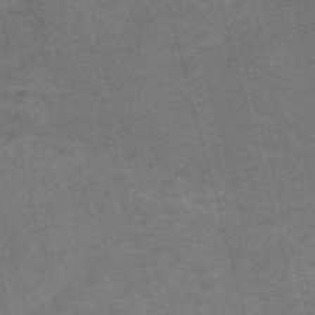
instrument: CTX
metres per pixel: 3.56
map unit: Nve
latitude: -59.0864
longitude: 64.7463
